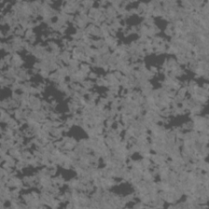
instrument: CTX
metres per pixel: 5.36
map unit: HNhu
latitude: 3.1214
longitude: 4.6140
